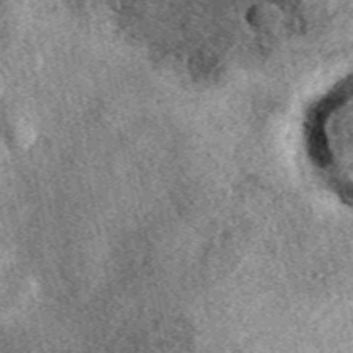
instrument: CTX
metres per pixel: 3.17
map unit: eAb
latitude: 38.8191
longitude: 109.8989
